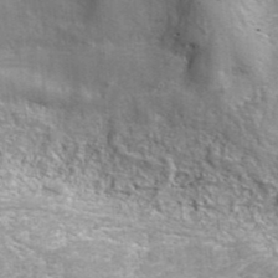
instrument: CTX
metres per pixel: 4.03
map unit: eAb
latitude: 42.4034
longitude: 106.1606
